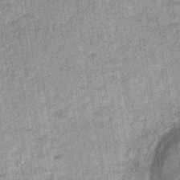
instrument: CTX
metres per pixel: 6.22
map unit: lHb
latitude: -36.6896
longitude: 64.1795
